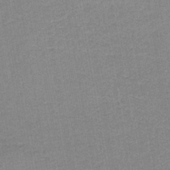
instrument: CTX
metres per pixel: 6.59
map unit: eAb
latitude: -36.0283
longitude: 51.7855
